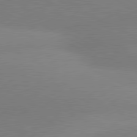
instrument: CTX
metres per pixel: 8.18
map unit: lApd
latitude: 80.6490
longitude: 126.7274
